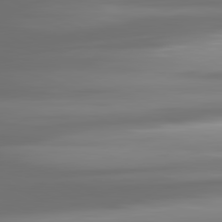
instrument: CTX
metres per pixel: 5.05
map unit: lApd
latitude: 81.2348
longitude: -139.2159
